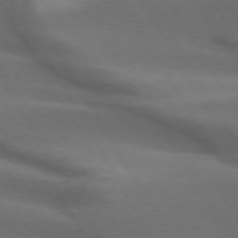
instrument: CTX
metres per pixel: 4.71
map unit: lApd
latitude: 73.1404
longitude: -51.4426
